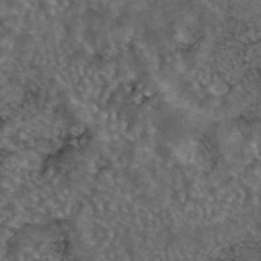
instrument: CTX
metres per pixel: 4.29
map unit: eAb
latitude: 43.8394
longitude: 107.2565
